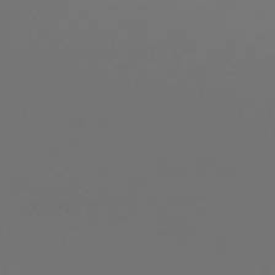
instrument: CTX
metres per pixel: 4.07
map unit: lHb
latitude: -47.9367
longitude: 62.7463
